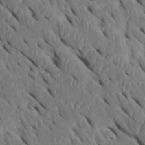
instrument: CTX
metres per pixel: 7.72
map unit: Htu
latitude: 0.6490
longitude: 148.4251
